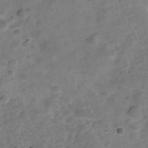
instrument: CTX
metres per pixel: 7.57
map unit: Hve
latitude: -29.1053
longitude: 92.6329
